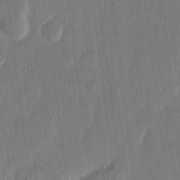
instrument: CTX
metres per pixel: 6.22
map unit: eHh
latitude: 14.5168
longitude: -69.5749
